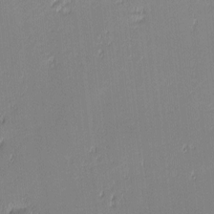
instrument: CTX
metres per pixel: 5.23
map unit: eHh
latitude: -3.0864
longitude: -82.3467
